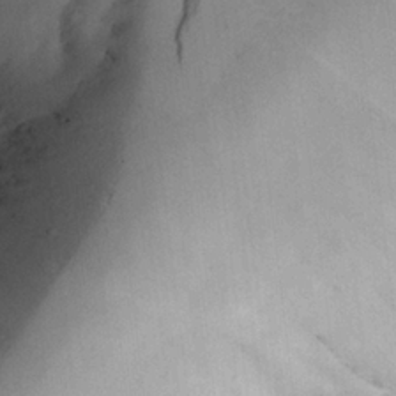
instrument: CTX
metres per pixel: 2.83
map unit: Aa
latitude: 24.8569
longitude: -132.5924
